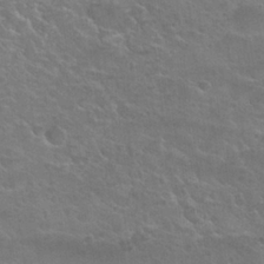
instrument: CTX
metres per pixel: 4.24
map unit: Nhu
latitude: 25.6127
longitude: -50.3278
